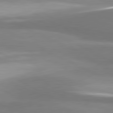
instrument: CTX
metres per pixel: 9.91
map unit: lApd
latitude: 81.2159
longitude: 167.8611
